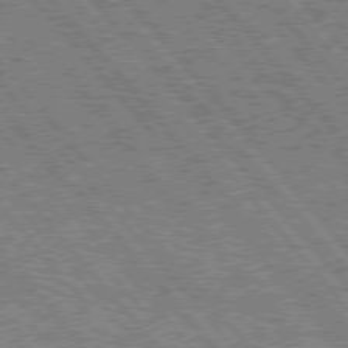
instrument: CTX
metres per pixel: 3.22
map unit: Hpe
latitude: 75.9150
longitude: -125.7638
